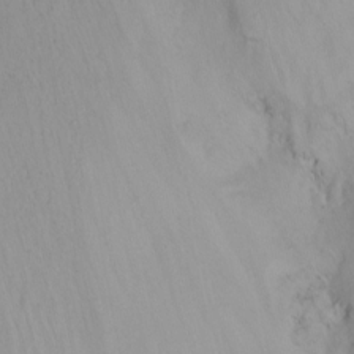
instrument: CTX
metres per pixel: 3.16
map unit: Nhu
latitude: -15.3510
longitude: -54.3845
